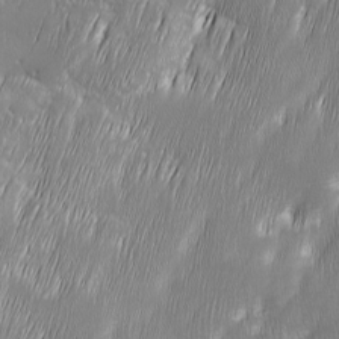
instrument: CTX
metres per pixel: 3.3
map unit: Ave
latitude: 9.6127
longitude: -105.9528
